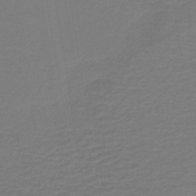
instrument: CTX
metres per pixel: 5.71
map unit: lHb
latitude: -41.3509
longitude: 52.4251
